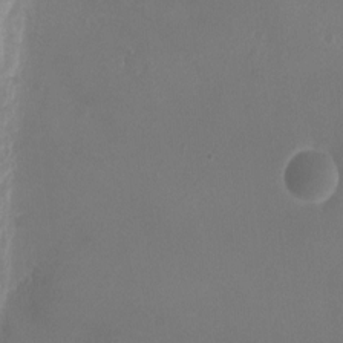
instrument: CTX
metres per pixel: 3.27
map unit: Ht
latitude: -1.6722
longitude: -19.0269
